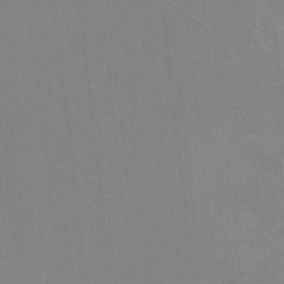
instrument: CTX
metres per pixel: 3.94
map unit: Ht
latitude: -7.5966
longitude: -36.5735
